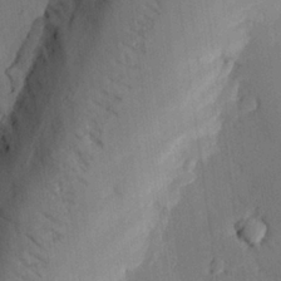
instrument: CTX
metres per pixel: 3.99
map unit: eHh
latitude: 27.0081
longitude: -80.1200
